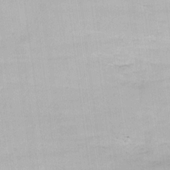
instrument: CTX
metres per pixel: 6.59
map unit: Hve
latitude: 13.4049
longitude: -90.6490
